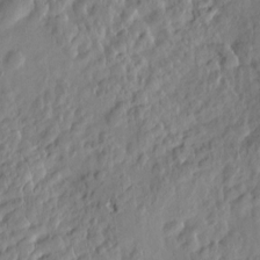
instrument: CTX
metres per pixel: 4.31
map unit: eHh
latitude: -0.6141
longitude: 14.7464
